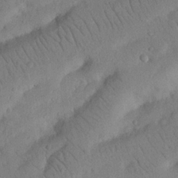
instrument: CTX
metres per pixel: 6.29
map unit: Nhu
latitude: 21.1781
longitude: -74.1578
